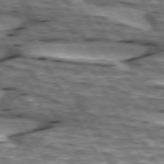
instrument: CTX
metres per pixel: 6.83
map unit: lApd
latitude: 74.3278
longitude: -55.6694
